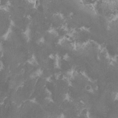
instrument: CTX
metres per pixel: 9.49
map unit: lHvf
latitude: -15.8990
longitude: -99.4993
